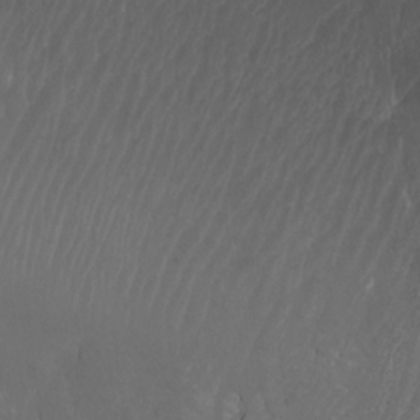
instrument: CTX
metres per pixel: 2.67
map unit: Htu
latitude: -7.4832
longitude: -65.4048
